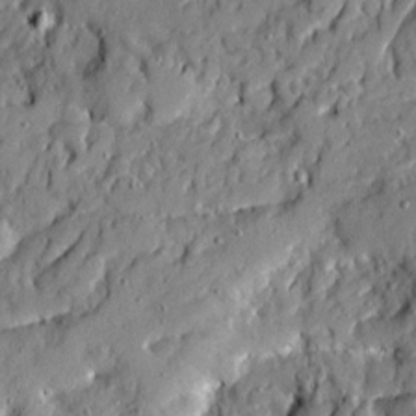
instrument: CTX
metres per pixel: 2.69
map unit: Ave
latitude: 19.5938
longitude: -129.1592
